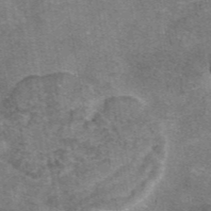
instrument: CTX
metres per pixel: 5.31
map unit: eAb
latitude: 46.8758
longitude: 102.8786
